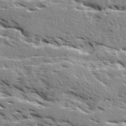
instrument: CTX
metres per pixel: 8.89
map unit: Ave
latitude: 16.7057
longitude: -129.6127
